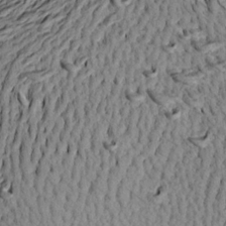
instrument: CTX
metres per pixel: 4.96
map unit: Aa
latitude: 20.2523
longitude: -148.8191
